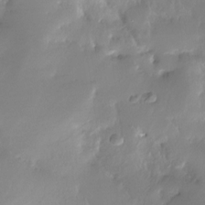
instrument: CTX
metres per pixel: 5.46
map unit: Nhe
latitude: -27.9556
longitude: -110.8002
